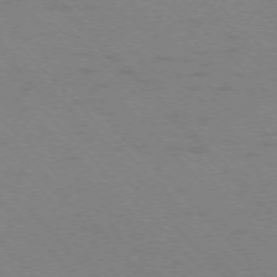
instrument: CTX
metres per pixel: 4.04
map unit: Ap
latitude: -75.7667
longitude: -79.0648
